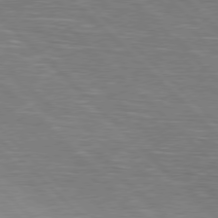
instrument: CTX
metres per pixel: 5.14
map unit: Hpe
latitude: 77.1403
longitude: -127.4049
